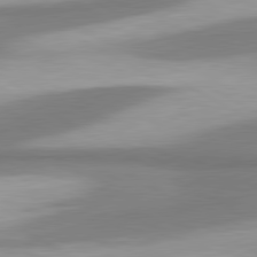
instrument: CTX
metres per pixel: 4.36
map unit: lApd
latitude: 80.5735
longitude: 176.9731
